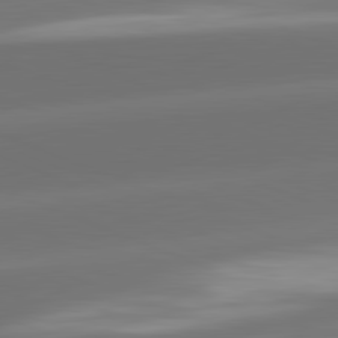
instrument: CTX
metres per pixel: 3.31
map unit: lApd
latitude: 81.8961
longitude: -161.5938
